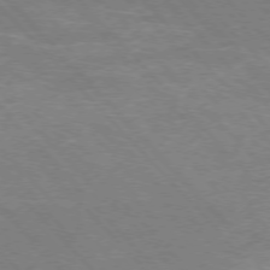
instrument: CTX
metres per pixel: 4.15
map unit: Hpe
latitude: -76.5385
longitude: -12.3845
